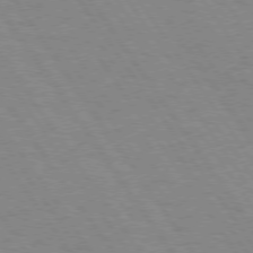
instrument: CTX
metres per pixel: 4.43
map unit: Hpe
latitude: 74.3278
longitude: -136.9325
